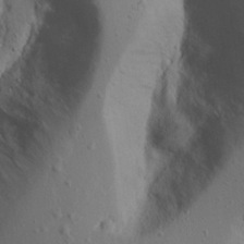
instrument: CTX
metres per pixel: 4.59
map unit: Aa
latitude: 15.7261
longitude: -143.1403
